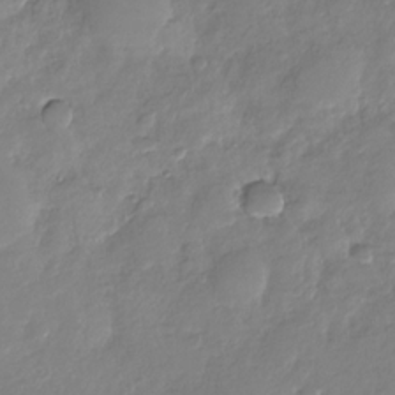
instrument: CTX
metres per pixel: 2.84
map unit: Nhu
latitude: -29.0675
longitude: -61.8016
